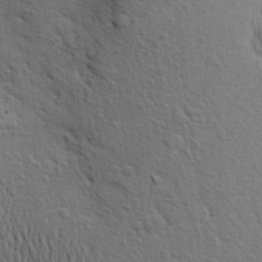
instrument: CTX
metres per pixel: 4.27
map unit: Aa
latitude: 24.5734
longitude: -147.0648
